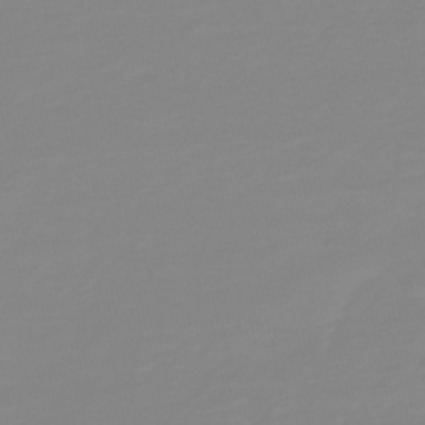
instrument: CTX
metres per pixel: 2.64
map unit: HNb
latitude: -44.1984
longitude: 51.3132
